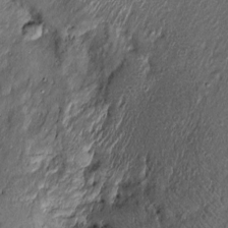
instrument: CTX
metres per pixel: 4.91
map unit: Htu
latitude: -6.9164
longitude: 159.7855
